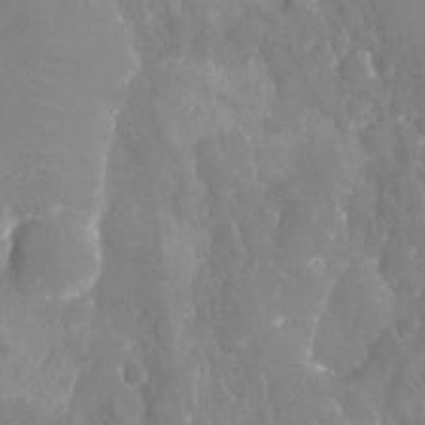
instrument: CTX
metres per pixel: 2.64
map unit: Nhu
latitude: -18.9542
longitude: -58.3089
